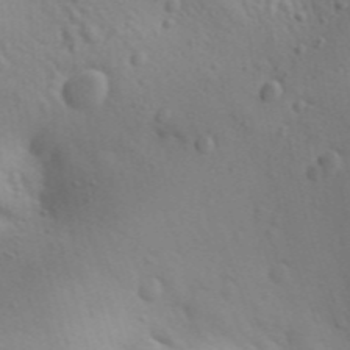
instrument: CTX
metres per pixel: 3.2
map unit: Aa
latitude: 29.7260
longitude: -146.4601
